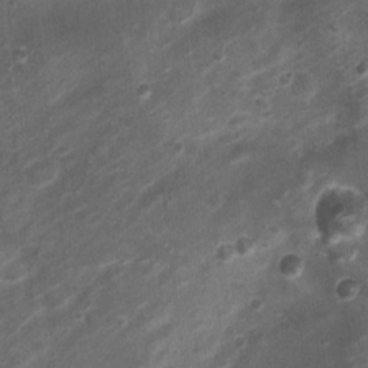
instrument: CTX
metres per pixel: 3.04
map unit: Nhu
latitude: 5.4426
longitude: -18.1955
